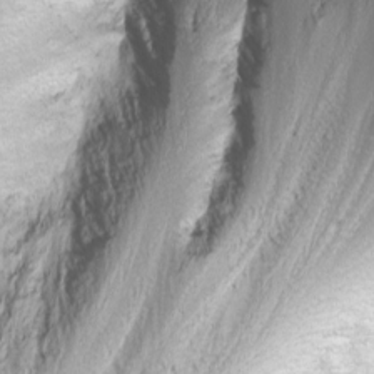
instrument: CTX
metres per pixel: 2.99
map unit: Nhu
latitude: -9.4454
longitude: -69.7449
